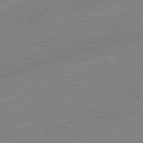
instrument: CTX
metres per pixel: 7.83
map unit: lApd
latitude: 79.0648
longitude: -144.6301
